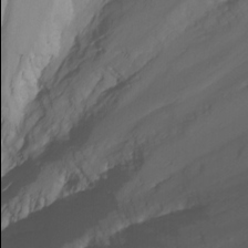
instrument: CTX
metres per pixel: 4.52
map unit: Nhu
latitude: -8.7463
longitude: -81.9906
